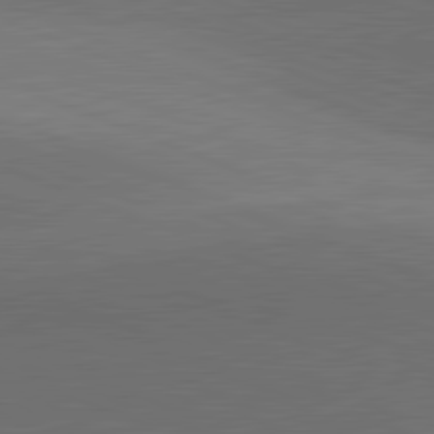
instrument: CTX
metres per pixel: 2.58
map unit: lApd
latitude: 81.7827
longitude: 137.0675
